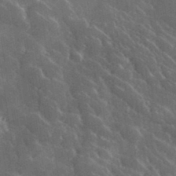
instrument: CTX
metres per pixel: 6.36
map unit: lHvf
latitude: 36.8758
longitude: -90.5168
